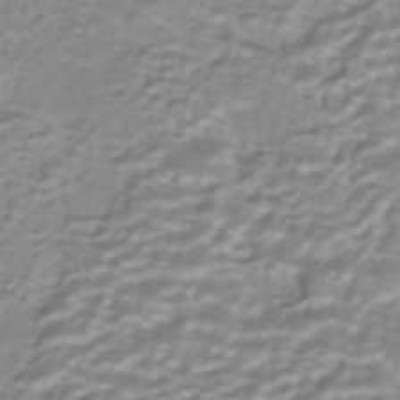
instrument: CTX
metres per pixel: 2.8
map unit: ANa
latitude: -41.1431
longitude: 104.3306
